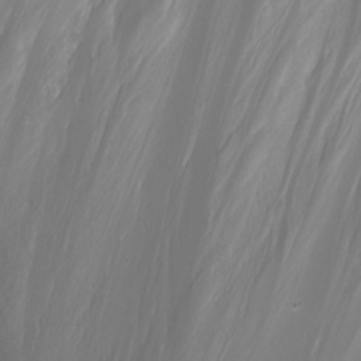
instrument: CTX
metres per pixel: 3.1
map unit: eHh
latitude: -5.7477
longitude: -78.5546
